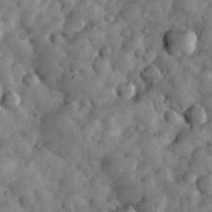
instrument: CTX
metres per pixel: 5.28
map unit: eHh
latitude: 33.6127
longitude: -68.4979
